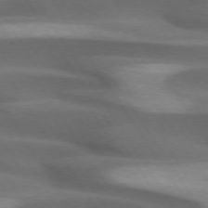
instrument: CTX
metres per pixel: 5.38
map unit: lApd
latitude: 73.7450
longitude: -52.2901
